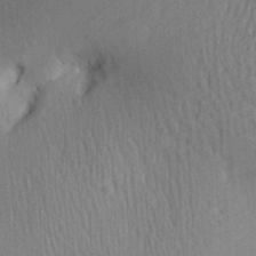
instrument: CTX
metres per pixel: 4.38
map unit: Aa
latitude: 28.7246
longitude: -138.5357
